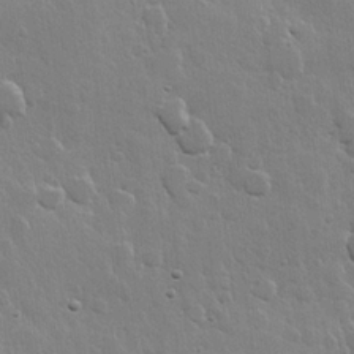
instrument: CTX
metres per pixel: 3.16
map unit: Hve
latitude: 22.5357
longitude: 149.1809
